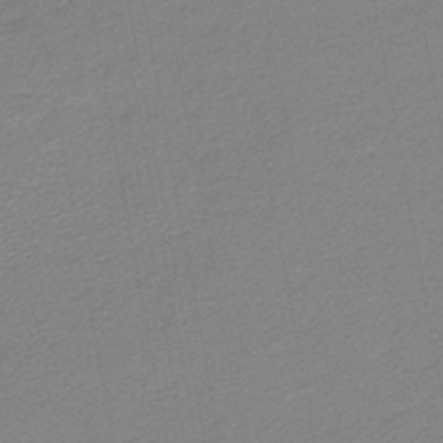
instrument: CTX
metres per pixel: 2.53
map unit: lHb
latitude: -45.8045
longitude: 57.7855
